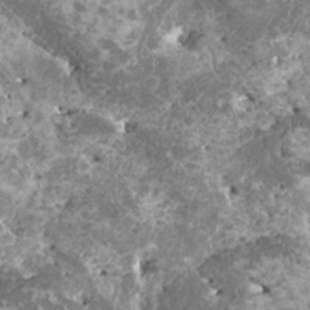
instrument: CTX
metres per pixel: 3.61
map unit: HNhu
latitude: 1.6316
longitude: 6.5385
